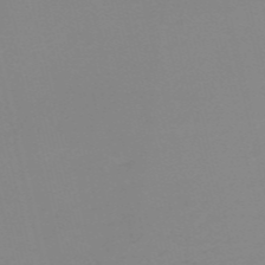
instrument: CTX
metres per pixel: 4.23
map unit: HNb
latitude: -56.0472
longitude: -43.0647
